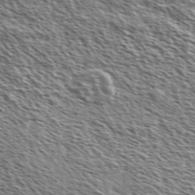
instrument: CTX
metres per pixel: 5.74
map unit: Ave
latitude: 37.4049
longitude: -111.6883
